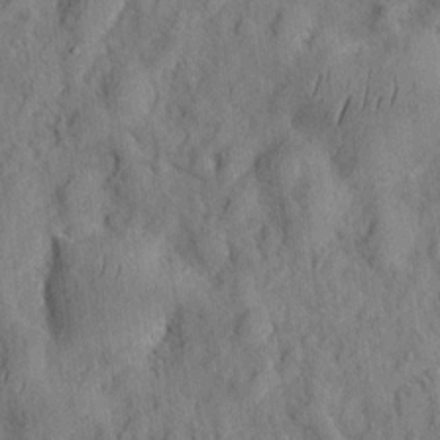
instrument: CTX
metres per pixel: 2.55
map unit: eHh
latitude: 7.6316
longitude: -75.5560
